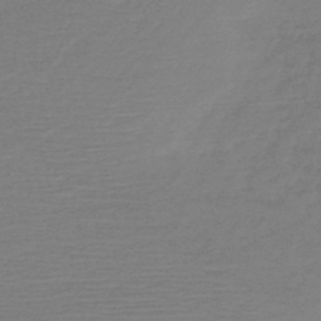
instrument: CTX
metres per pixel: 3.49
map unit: HNb
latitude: -49.2187
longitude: -42.8380
